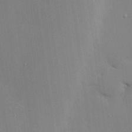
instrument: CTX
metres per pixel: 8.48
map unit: Hve
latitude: 25.8961
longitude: -90.4412
